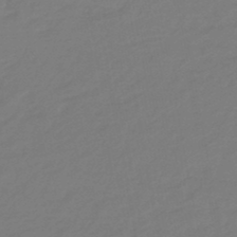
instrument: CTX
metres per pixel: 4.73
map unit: eHb
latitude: -46.5573
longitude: 88.5385
